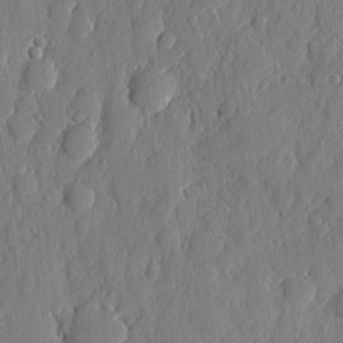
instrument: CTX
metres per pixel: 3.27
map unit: eHh
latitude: 6.9514
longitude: -73.4616
